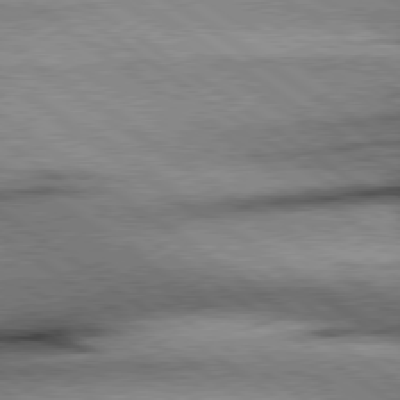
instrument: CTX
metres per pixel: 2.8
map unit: Hpe
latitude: 78.6302
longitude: -155.6505
